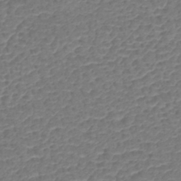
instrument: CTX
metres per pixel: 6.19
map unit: lHb
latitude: -42.7463
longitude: 78.7841
